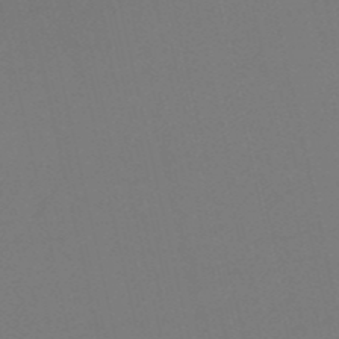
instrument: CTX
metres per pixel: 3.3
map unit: HNb
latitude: -52.5006
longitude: -46.1956
